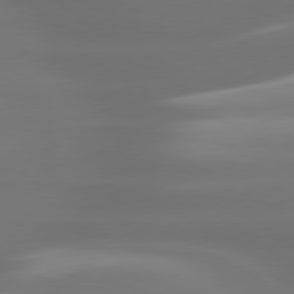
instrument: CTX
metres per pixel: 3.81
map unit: lApd
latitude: 80.3089
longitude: -138.3656
